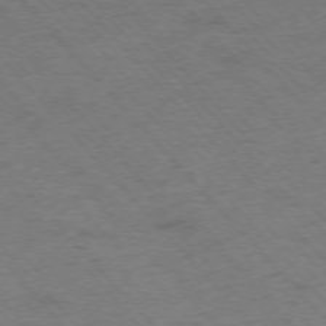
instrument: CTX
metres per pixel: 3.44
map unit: Hpe
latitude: -76.1984
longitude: -14.2145
